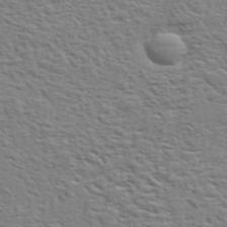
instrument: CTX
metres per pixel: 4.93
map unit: eHh
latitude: 37.3104
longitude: -81.2159
